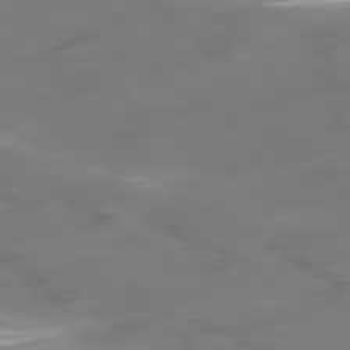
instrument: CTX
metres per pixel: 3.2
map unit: Ap
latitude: -79.8800
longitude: -60.4790
